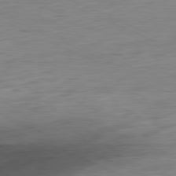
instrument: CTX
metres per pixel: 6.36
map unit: Ap
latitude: -81.0298
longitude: -81.6127
